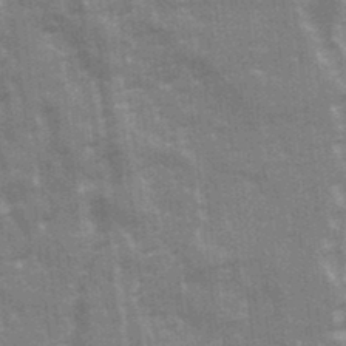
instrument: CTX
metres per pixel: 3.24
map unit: Ave
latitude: 21.5182
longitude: -133.4049
